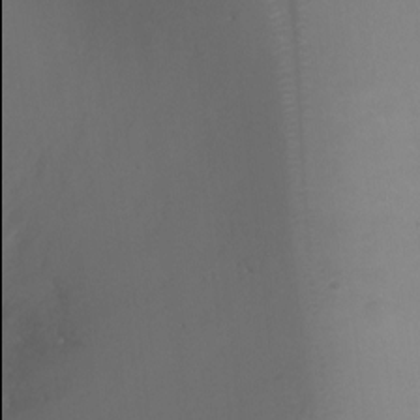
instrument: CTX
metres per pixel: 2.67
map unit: Ht
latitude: -0.1606
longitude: -17.9906
